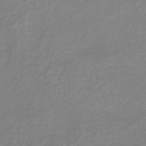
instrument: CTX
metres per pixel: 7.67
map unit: eHb
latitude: -41.0297
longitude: 81.8045
